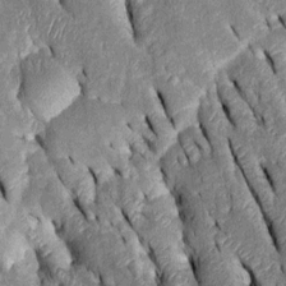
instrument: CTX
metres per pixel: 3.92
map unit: Htu
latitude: -0.5574
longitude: 149.8612
